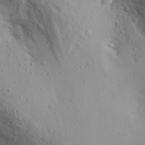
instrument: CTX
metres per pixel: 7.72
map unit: Aa
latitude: 30.4790
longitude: -135.9717
